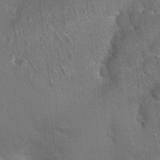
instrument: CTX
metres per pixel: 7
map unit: Hto
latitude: 21.5749
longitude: -51.9528
